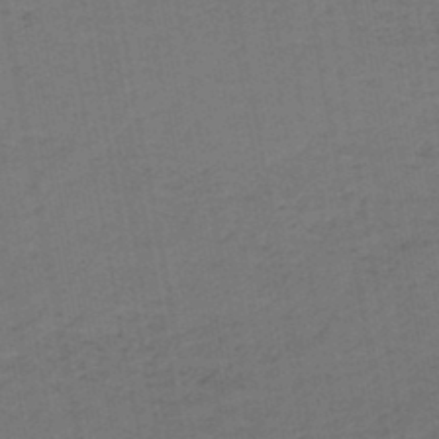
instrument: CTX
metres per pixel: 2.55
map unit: lHb
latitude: -45.5588
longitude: 63.4643
